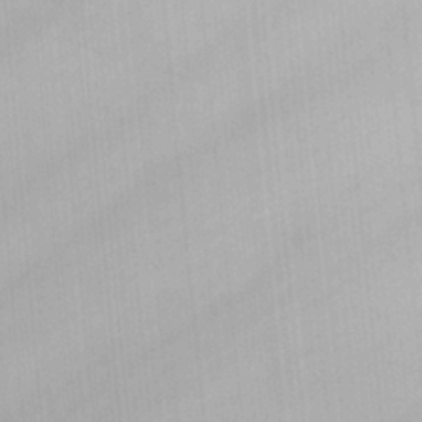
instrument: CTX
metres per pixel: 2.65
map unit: lHvf
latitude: 21.7072
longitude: 142.2739
